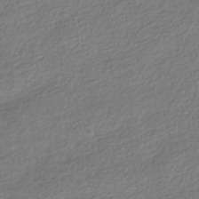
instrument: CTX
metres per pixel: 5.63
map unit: HNhu
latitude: -41.3132
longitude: 96.4251
